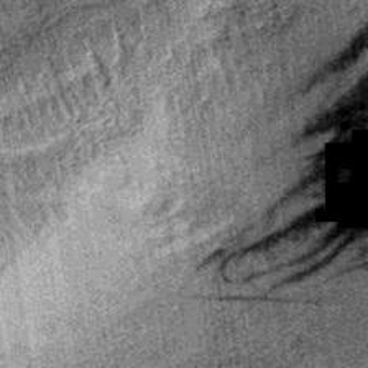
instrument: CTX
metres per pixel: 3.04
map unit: lHb
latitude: -38.4440
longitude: 67.4266
